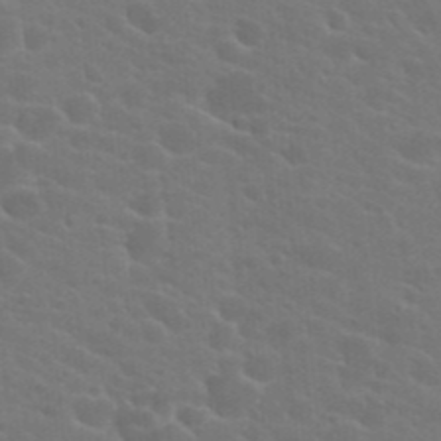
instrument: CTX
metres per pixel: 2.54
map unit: Hto
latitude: 23.2159
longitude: -36.7435
